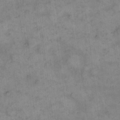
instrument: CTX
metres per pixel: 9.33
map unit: eHh
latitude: 14.7813
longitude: -66.2522
